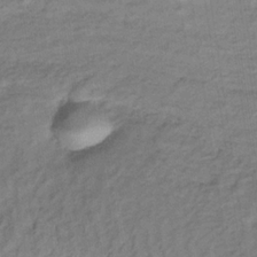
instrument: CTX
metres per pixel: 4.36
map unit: lHb
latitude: -33.5022
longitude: 65.3510
